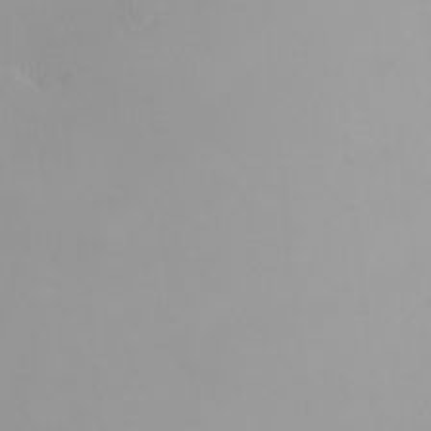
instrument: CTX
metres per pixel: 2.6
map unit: Nhu
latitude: -4.3306
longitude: -93.2915
